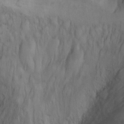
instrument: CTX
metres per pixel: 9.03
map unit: Ht
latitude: 11.6505
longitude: -32.5735
